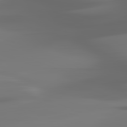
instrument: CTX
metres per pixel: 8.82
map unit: lApd
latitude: 82.3845
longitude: -145.6883
